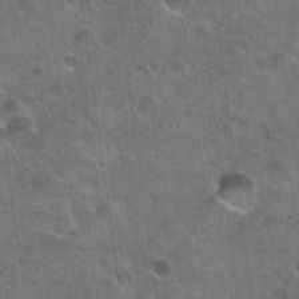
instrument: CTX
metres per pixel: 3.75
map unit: Hto
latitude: 22.5735
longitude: -54.0633
